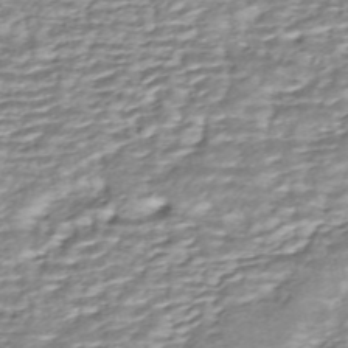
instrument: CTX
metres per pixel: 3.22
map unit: ANa
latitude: -44.3495
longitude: 104.8408
